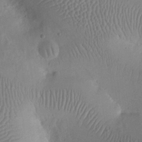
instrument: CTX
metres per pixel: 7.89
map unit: eHh
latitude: 25.1970
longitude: -66.2522
